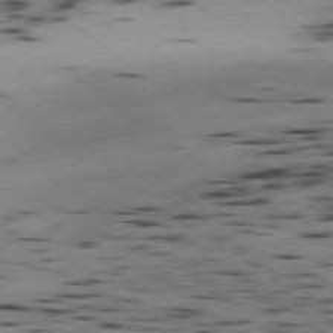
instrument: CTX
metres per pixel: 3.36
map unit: Ap
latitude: -79.2942
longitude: -63.4994
